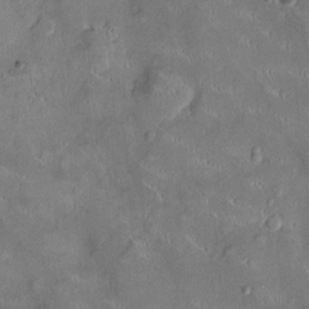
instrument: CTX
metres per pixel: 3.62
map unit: Ht
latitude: -4.5951
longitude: -14.8380
